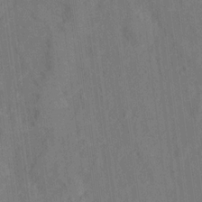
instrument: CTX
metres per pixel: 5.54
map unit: Hto
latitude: 14.8002
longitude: -36.2334
